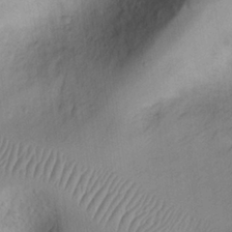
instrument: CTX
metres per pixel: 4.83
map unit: eHh
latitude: 25.4426
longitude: -76.4790
